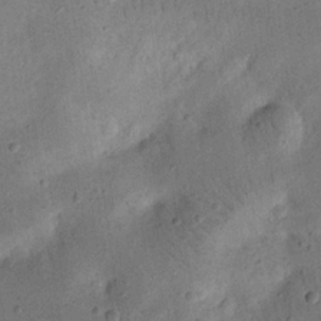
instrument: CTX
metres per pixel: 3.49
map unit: eHh
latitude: 23.5371
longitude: -68.4790
